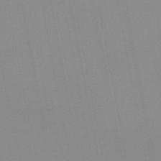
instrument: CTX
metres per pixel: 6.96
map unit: HNb
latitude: -45.1431
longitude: -43.3671
